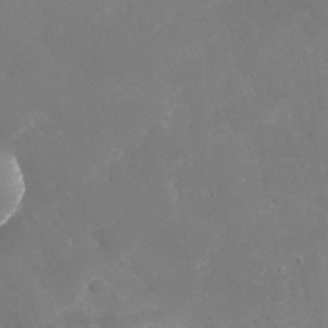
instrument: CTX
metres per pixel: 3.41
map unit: Nhu
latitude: -29.0675
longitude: -64.5546
